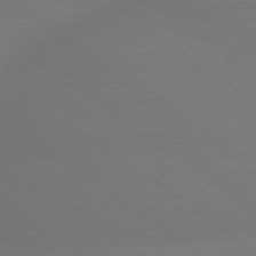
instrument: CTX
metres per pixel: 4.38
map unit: lApd
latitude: 79.4238
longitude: -150.7435
